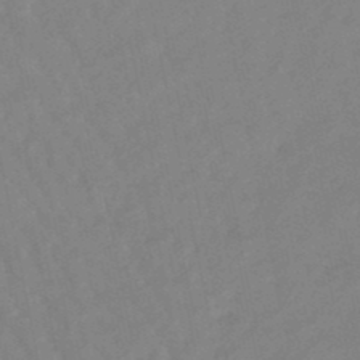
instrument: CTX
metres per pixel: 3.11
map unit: lHb
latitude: -48.3118
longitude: 75.8234
